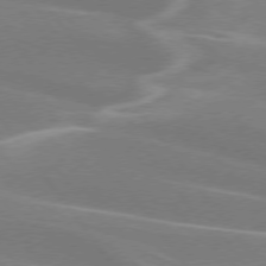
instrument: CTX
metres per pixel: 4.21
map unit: lApd
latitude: 75.4615
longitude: -62.0255
